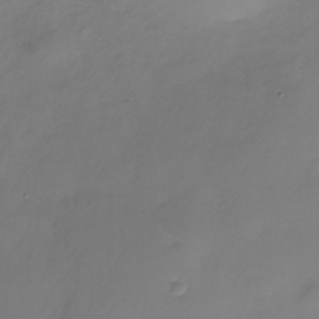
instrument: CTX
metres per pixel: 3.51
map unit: Nhe
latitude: -36.3117
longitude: -86.8758
